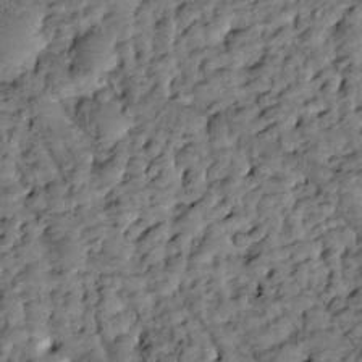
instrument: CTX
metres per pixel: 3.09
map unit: Htu
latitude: -3.1620
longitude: 173.8611
